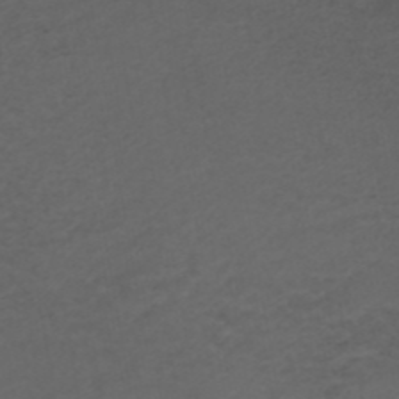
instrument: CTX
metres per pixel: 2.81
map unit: ANa
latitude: 42.5924
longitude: 28.0094
